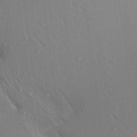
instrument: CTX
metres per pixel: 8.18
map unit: Aa
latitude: 17.6127
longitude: -149.0081
